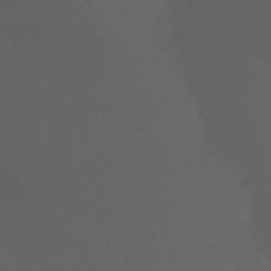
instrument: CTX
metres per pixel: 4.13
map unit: Nhu
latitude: -13.1998
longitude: -57.7260
